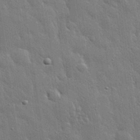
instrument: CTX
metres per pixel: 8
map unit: eHh
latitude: 30.9514
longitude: -78.7813
